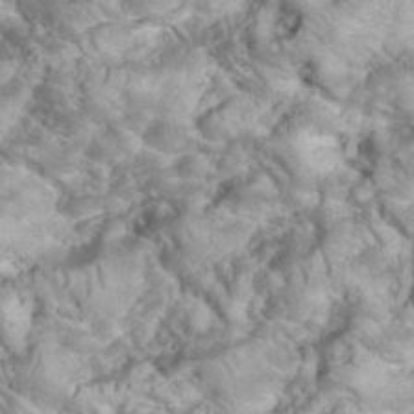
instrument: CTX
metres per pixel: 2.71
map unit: eHh
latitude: 34.1955
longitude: -64.9136
